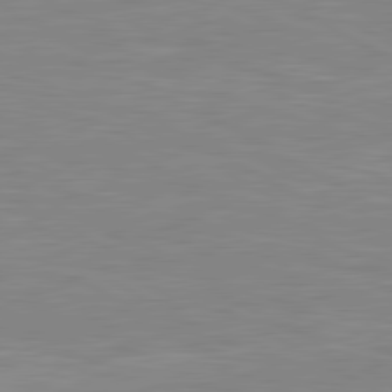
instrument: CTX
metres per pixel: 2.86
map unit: lApd
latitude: 80.7057
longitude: 171.6155
